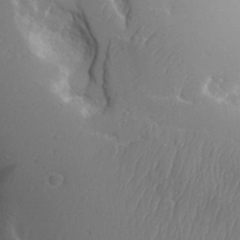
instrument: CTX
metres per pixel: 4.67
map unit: Aa
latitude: 31.6127
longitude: -143.3293
